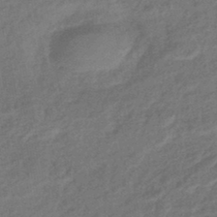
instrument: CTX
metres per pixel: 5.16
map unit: eHb
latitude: -42.8596
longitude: 83.9178
